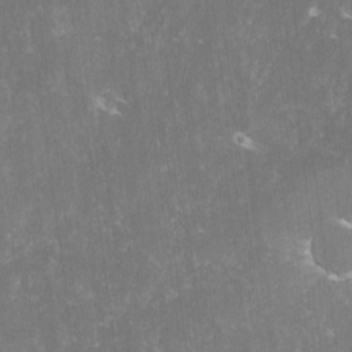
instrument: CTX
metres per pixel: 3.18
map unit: lHvf
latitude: -13.7100
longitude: -98.7813
